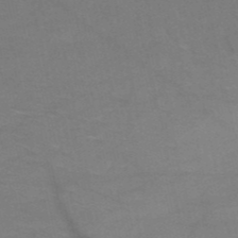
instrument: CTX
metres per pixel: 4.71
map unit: HNb
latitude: -51.5210
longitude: -42.8947
